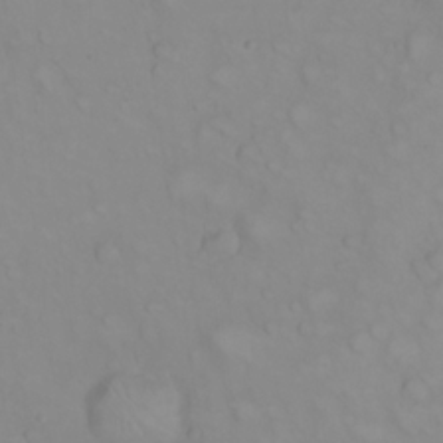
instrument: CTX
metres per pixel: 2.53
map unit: eHh
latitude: 22.6490
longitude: -61.6505
